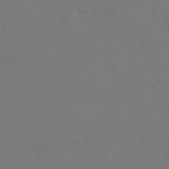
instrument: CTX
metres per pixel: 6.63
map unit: eHh
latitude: 23.9150
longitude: -69.6127
